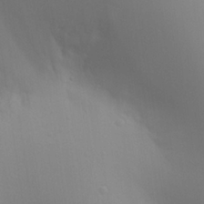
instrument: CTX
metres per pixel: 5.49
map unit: Aa
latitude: 24.1766
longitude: -136.4223
